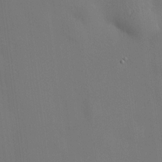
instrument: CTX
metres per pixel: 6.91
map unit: HNhu
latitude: 8.8758
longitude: 14.9353
